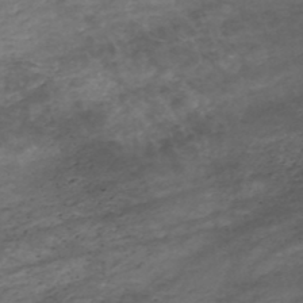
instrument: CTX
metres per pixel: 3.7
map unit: HNhu
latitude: -47.4643
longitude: 28.4629
